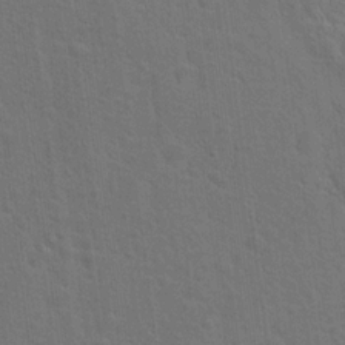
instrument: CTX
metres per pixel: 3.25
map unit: Hto
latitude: 17.8205
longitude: -41.4048
